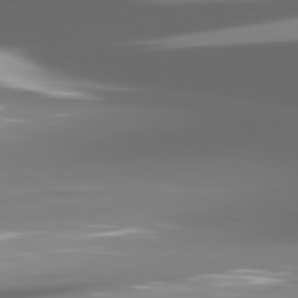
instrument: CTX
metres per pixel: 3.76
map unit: lApd
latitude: 81.1970
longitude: -146.4979
